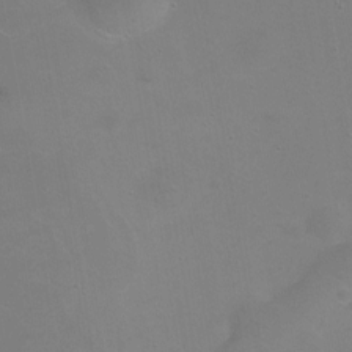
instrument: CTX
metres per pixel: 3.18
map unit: Ht
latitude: 0.4223
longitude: -45.7260
